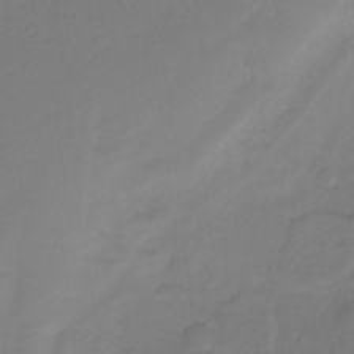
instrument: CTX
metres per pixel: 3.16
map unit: Ht
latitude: -15.4644
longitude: -49.1970
